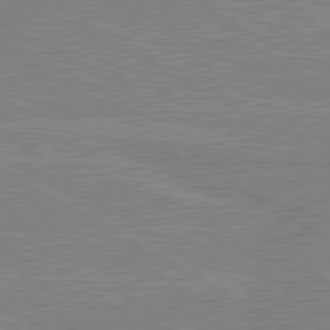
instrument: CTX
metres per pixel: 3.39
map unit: lApd
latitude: 80.2522
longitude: 168.4440
